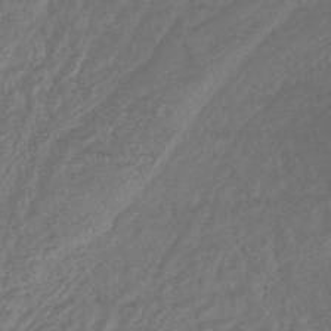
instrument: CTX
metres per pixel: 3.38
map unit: lHb
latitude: -42.6140
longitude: 73.5399
